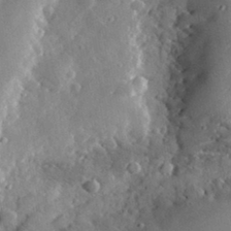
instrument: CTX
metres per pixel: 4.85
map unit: lHvf
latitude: 32.5546
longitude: -85.3104
